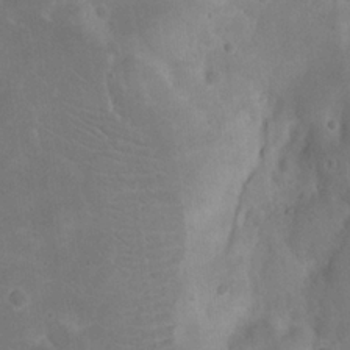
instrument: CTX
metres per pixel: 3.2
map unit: eHh
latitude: 20.1011
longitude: -64.8380
